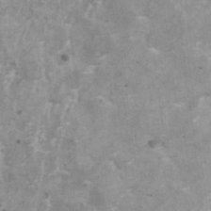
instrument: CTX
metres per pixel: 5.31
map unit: HNhu
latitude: 0.5734
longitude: 4.1605
